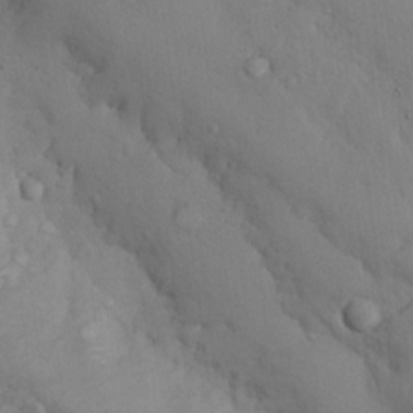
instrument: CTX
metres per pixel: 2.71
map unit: Nhu
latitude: 14.9892
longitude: -29.6694
